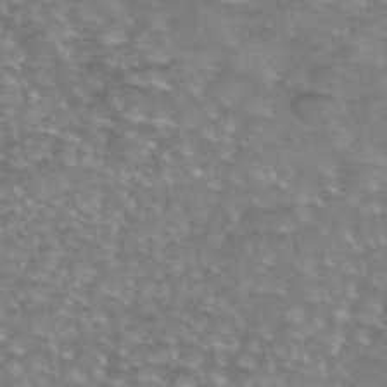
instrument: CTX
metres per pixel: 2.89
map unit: eAb
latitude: 44.8191
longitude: 104.0661
